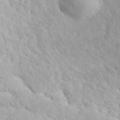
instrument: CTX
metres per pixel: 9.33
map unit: ANa
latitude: 41.9906
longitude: 52.8785
